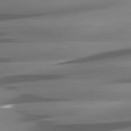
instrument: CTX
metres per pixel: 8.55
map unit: lApd
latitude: 81.1403
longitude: -144.8191
